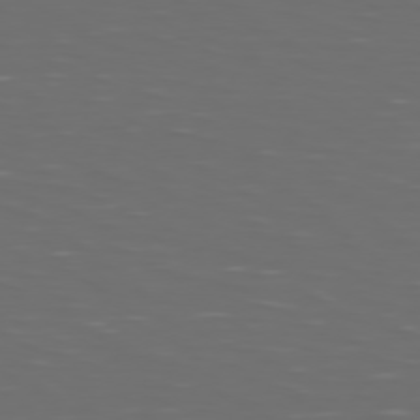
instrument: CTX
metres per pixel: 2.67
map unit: Hpe
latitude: 74.5357
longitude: -125.8016
